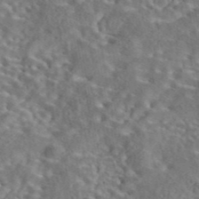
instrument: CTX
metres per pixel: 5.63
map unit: eAb
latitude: 43.1592
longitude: 110.6707
